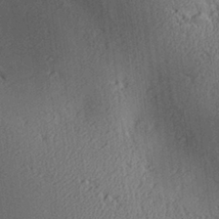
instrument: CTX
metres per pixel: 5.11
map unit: Aa
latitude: 27.0270
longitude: -134.8569
